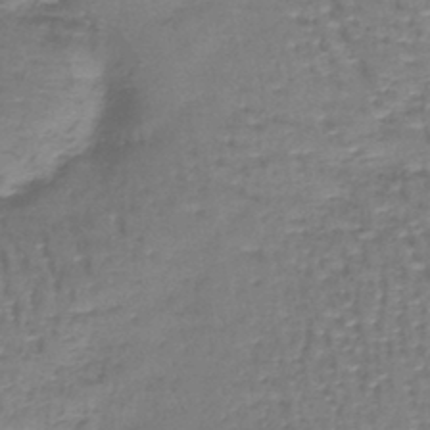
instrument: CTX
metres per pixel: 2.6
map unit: lHb
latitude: -43.0864
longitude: 59.1998
